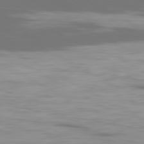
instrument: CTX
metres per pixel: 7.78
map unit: Ap
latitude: -80.7086
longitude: -59.8772
